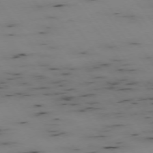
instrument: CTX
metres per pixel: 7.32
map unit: Hpe
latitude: -74.6519
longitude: 3.0108
